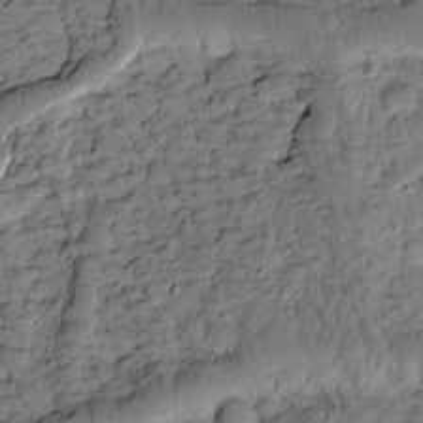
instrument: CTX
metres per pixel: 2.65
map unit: Htu
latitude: -3.1242
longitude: 173.2565
